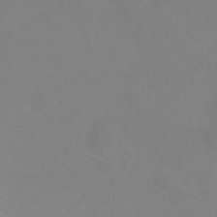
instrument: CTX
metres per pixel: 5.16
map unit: HNhu
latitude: -41.5966
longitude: 93.9367
